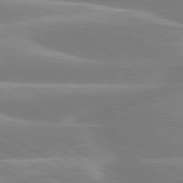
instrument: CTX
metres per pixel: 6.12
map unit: lApd
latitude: 80.1767
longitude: -134.8758
